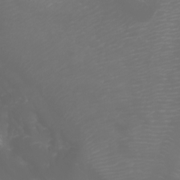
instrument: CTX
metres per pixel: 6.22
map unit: Htu
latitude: -7.2754
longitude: -73.8395
